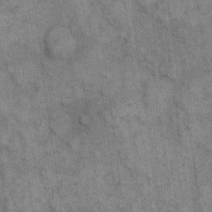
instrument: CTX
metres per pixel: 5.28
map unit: eHh
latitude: 15.5560
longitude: -65.9906
